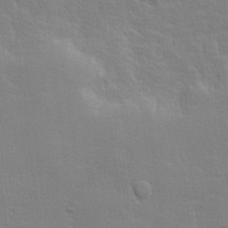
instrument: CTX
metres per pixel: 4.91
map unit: lHvf
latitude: 24.5545
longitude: 143.7288
